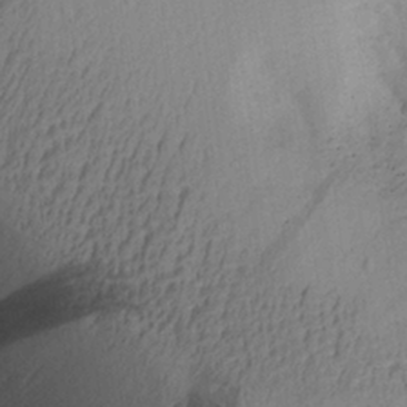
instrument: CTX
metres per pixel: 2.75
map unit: Aa
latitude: 28.1578
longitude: -135.3292
